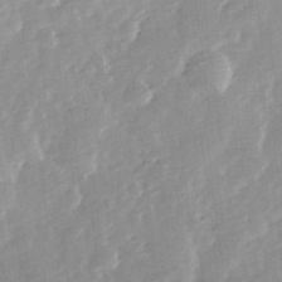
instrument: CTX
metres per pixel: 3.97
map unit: Ave
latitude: 13.8206
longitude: -103.4804
